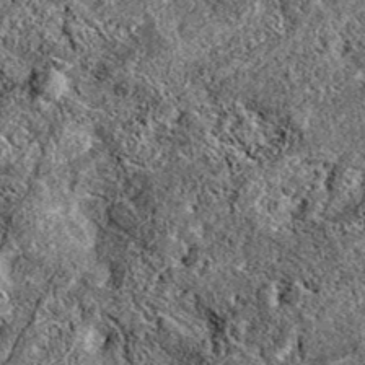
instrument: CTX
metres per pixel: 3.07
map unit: eAb
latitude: 37.7072
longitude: 111.5777
